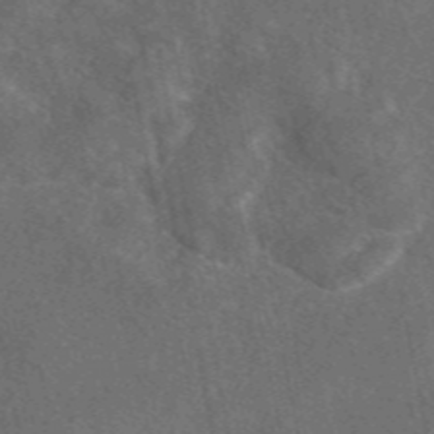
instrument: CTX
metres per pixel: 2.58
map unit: eAb
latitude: 47.9150
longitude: 111.6344
